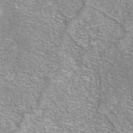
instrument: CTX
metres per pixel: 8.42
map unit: eAb
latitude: 42.4412
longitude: 105.7099
